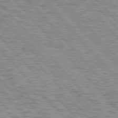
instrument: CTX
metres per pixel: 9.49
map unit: lApd
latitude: 76.9891
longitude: -71.6694
